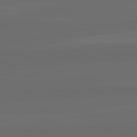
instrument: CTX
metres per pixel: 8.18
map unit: lApd
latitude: 82.2333
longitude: -165.8583
